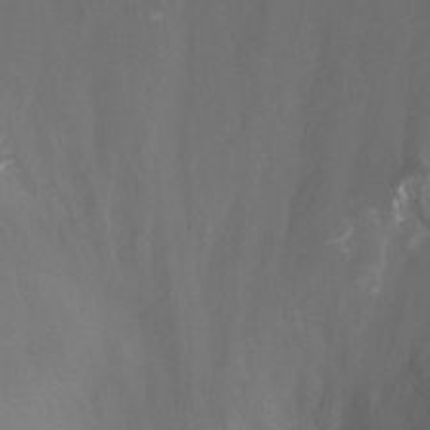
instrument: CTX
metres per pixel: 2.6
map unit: Ht
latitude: -0.9164
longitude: -18.1577
